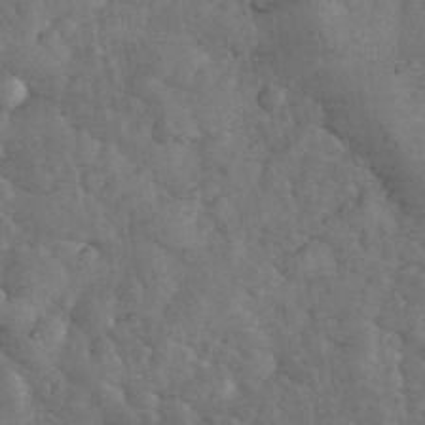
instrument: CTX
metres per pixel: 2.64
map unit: eHh
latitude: 33.9906
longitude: -68.2145
